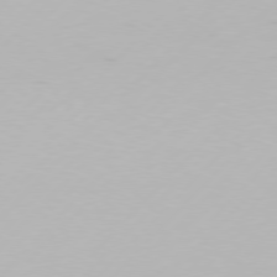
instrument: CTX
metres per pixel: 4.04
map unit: Hpe
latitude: 76.6490
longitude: -127.8961
